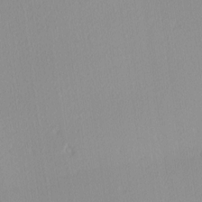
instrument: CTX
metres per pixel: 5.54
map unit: Ave
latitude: 3.1403
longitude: -114.8380
